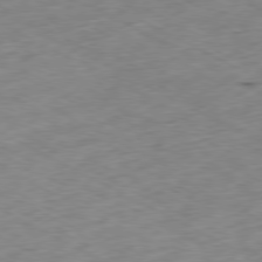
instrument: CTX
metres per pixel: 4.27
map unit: Ap
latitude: -79.4643
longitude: -68.3467
